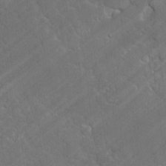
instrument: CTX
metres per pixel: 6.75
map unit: lAvf
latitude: -0.9920
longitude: -105.9717
